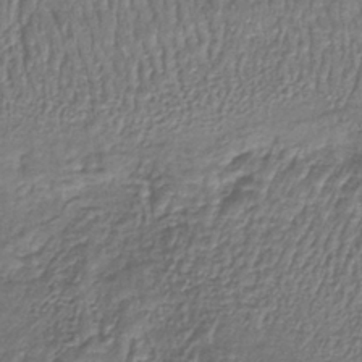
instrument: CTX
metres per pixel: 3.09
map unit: lHb
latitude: -39.5021
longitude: 61.2754
